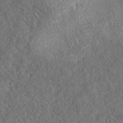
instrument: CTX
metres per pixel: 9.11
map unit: eAb
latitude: 36.2523
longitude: 113.3699
